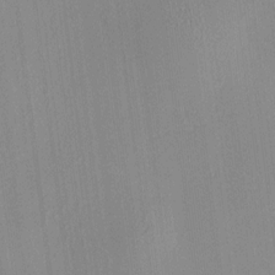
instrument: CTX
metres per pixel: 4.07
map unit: HNhu
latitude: 8.0822
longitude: 13.8800
